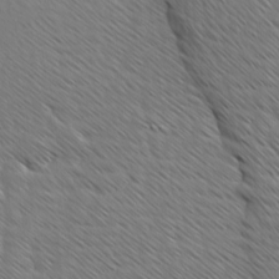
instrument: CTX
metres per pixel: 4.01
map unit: Ave
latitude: 8.0822
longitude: -106.1956
